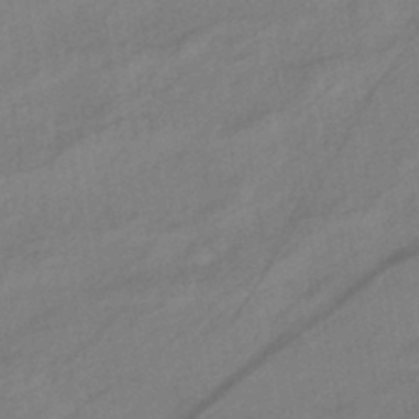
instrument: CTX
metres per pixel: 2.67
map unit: eHb
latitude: -42.3495
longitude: 83.3321
